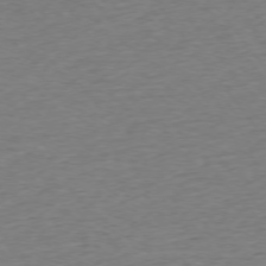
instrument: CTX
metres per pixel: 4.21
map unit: Ap
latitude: -75.2943
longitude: -89.2915
